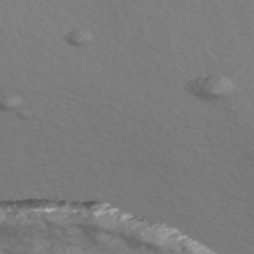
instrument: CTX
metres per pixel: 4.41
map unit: Nve
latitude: -57.0108
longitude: 54.9353
